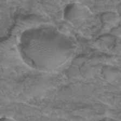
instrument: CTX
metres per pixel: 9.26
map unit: Hto
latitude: 36.2334
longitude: -48.3278
